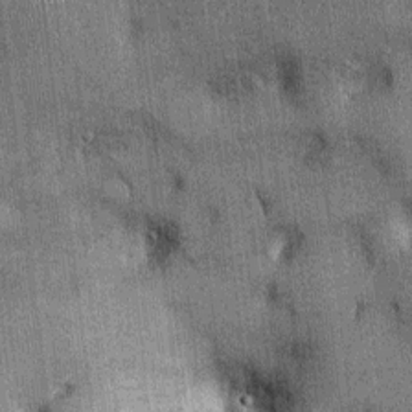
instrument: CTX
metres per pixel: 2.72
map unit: Ht
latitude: -2.5384
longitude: -12.8002
